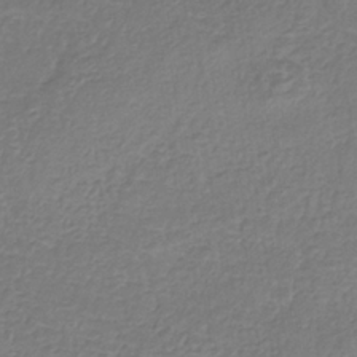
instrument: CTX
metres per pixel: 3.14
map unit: HNb
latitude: -33.5399
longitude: 55.8611
